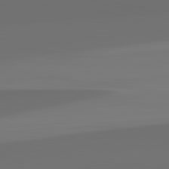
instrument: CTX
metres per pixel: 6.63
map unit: lApd
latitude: 82.7246
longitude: 162.0472
